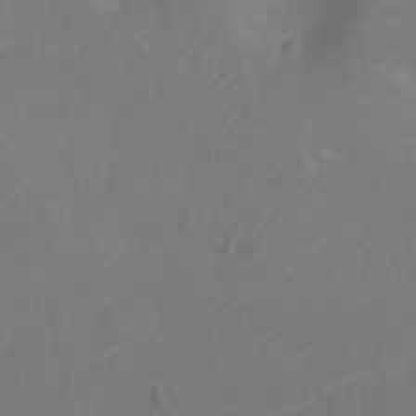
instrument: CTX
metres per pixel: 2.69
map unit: Ht
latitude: -11.9745
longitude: -21.5749
